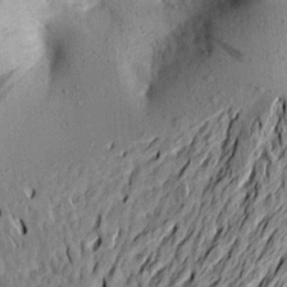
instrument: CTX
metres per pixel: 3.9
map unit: Aa
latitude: 19.9717
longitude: -146.3279
